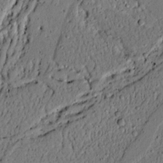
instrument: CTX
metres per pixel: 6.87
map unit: lAvf
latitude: 4.3467
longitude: 167.8611
